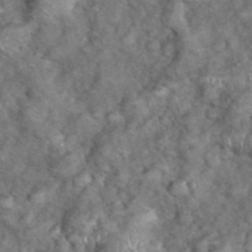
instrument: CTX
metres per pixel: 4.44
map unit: eHh
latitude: 39.0836
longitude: -56.7057
